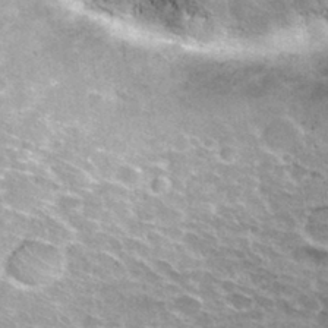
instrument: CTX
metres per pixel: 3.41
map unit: Hto
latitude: 31.5749
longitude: -44.8191
